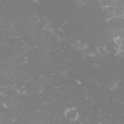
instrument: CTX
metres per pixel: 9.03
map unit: lHvf
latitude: -15.5399
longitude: -100.3845
